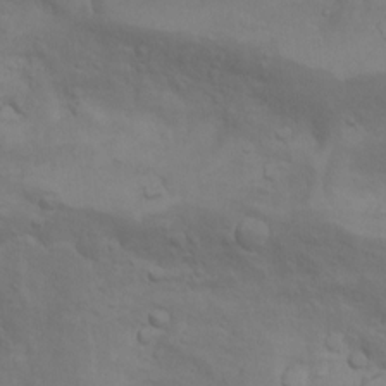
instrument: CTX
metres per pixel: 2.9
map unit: Nhu
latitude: 9.9717
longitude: -24.5356
